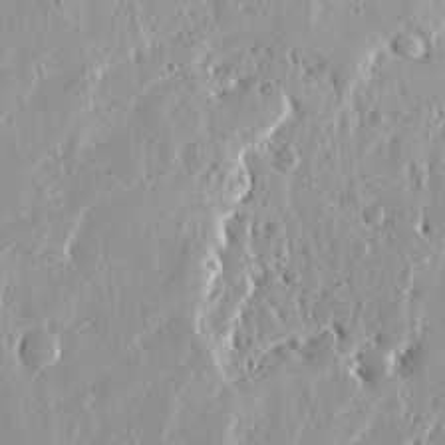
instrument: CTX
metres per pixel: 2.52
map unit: Ave
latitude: 13.7072
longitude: -138.9514
